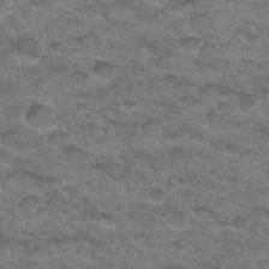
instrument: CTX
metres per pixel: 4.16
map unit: Hto
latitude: 33.0836
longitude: -48.4601
